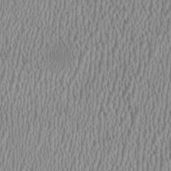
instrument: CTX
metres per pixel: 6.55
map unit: HNhu
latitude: -1.3321
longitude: -0.4979
